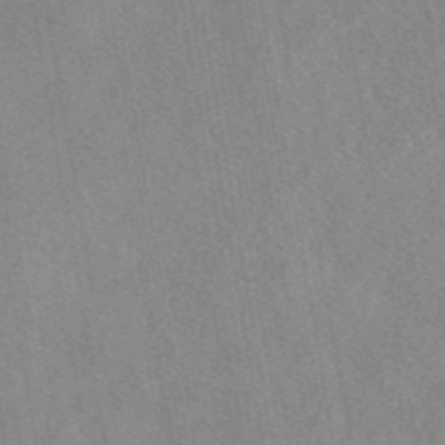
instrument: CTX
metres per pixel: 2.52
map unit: eAb
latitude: 44.1578
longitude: 116.1983
